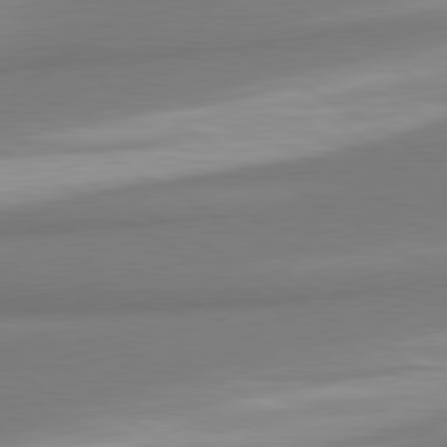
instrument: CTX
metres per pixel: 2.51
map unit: lApd
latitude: 80.2333
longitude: 177.5399
